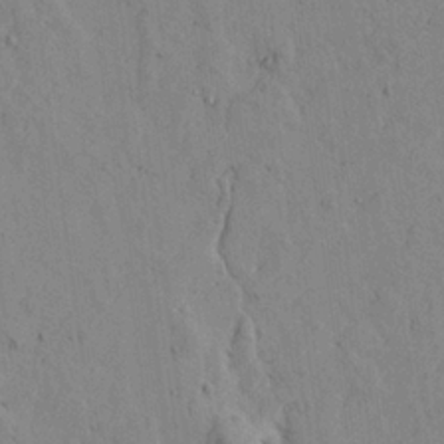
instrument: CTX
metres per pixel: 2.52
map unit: Aa
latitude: 21.9717
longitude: -139.8772
